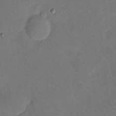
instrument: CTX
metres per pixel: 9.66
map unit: eHh
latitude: 4.4034
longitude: -72.3468
